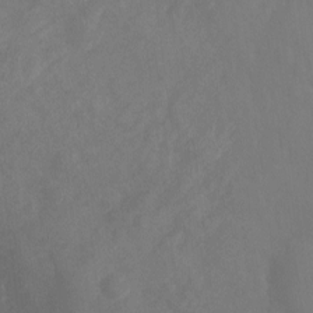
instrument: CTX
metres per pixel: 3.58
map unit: Ht
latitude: -9.6533
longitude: -35.0647
